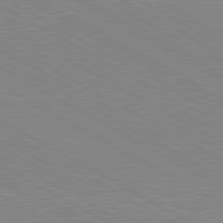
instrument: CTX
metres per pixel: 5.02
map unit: lApd
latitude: 80.6490
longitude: 151.5021
